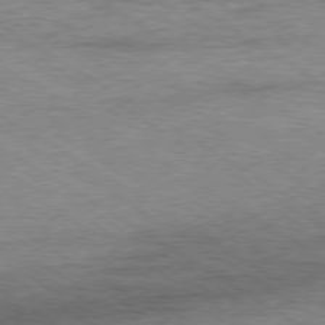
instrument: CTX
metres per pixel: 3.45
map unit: Ap
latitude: -79.9556
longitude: -87.7638
